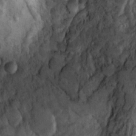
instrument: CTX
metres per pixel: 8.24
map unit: Ht
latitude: 11.9906
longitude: -32.9703
